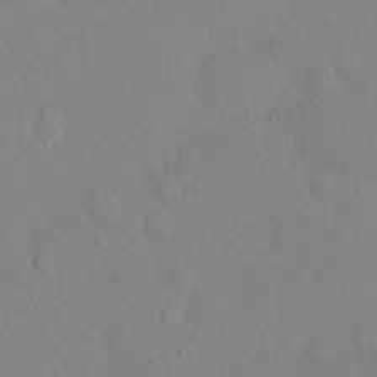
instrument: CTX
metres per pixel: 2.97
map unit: eHh
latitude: 12.0444
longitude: -69.3860
